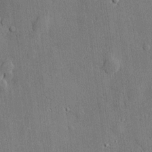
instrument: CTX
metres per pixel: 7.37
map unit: lHvf
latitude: 21.1781
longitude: 145.5021
